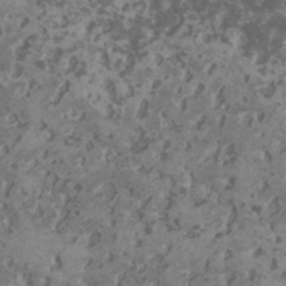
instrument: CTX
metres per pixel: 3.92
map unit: HNhu
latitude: 1.1592
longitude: 7.2565
